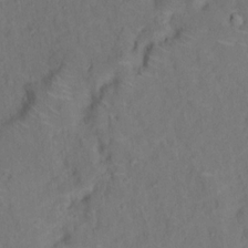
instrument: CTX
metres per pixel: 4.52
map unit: Nhu
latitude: 13.9339
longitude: -36.3279
